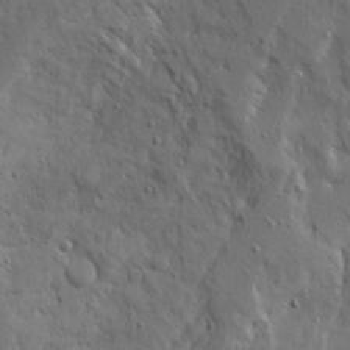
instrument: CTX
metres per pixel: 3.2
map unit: Ave
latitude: 23.1781
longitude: -131.4805
